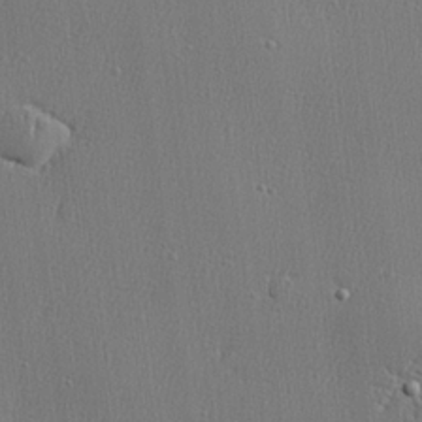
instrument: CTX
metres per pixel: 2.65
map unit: lHvf
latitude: 23.6316
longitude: 141.4454
